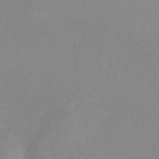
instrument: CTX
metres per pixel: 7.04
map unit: eHb
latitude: -36.5762
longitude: 74.3496
